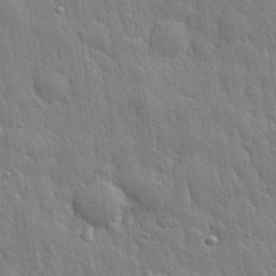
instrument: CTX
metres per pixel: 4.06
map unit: eHh
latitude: 31.7828
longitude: -79.0270
